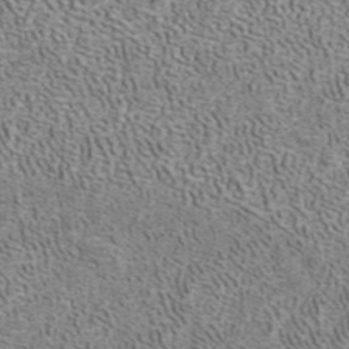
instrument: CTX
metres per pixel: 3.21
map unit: ANa
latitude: 40.7435
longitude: 17.5777
